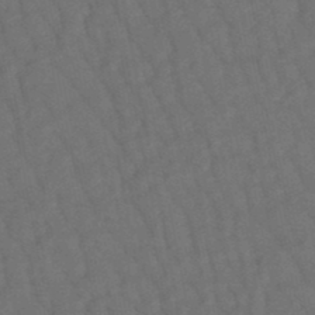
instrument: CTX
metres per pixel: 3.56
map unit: lHb
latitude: -47.7666
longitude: 80.7841
